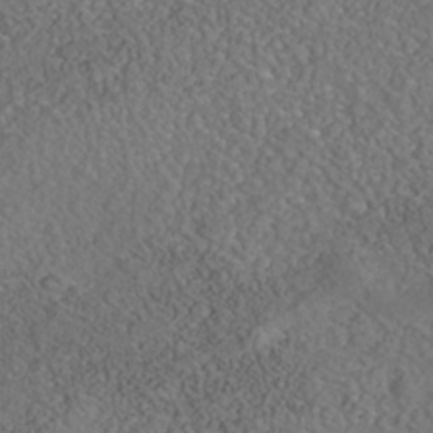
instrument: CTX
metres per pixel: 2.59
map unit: Nhe
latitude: -40.6140
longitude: -99.1025
